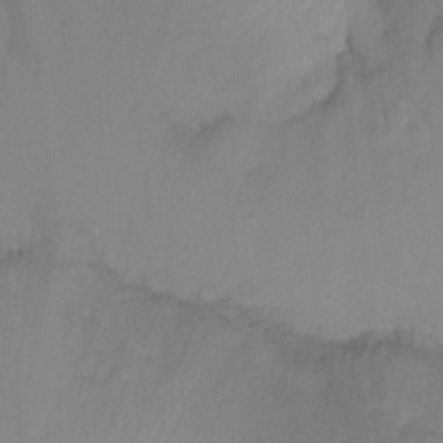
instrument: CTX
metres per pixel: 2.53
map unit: Ht
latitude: -8.7841
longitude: -35.3670
